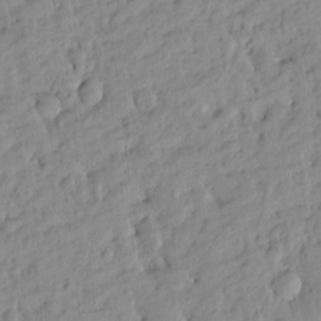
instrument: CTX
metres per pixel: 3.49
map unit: Htu
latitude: -4.2928
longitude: 173.9178
